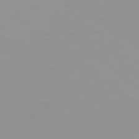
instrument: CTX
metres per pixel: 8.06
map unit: Ap
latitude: -79.4643
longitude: -68.7435
